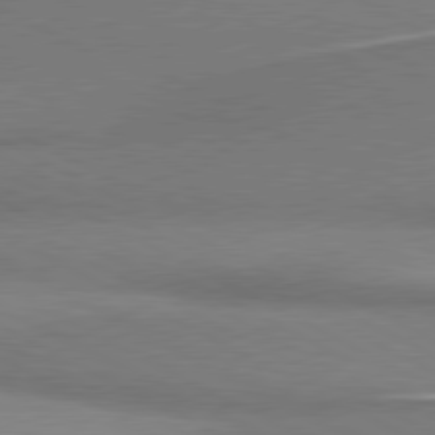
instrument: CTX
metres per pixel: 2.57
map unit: lApd
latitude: 80.4034
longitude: 167.1431
